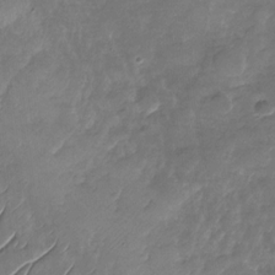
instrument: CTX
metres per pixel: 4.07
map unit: Nhu
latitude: -29.0487
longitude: -73.6505
